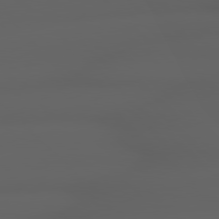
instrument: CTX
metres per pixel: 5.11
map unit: lApd
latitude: 79.0648
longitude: -166.2522
